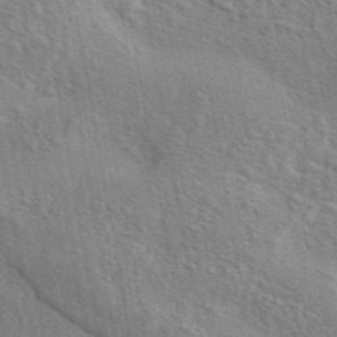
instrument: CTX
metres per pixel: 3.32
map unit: eAb
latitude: 43.4993
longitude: 113.7478
